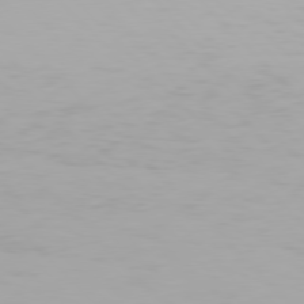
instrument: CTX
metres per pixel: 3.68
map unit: Hpe
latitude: 76.8758
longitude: -170.8191
